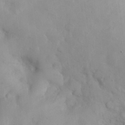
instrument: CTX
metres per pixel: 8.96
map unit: eHh
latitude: 25.4804
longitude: -64.8380
